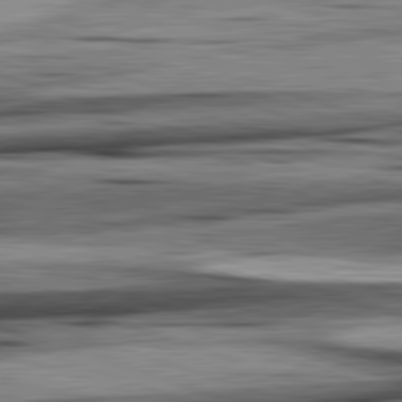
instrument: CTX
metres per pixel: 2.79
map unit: lApd
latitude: 82.5734
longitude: 160.6896
